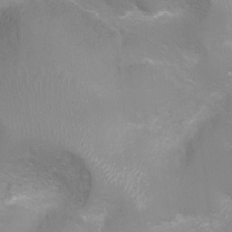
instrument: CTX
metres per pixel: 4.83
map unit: Ht
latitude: -16.0283
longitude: -40.4601
